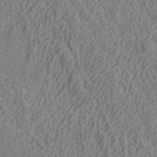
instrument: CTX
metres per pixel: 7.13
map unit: ANa
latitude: 40.0822
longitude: 34.3684
